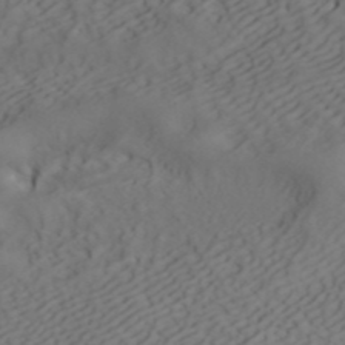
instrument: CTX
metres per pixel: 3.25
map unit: ANa
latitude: 41.4237
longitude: 54.3117
